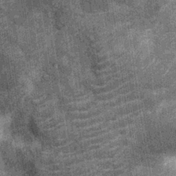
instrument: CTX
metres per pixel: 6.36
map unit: Nhu
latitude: -13.1431
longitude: -22.3089
